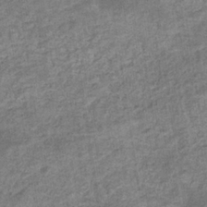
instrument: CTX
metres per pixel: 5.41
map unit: eHb
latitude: -35.1620
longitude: 77.8611
